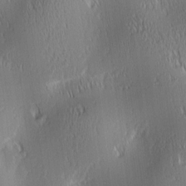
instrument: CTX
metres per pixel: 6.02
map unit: lAa
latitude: 0.8569
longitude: -116.5735
